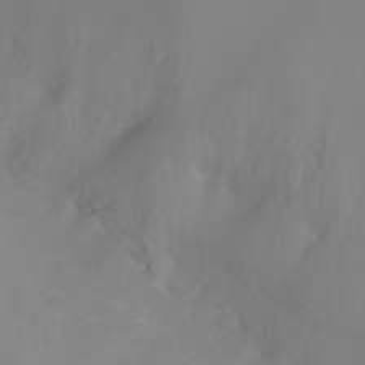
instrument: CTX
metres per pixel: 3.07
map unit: Nhu
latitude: -17.6722
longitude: -47.1404
